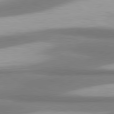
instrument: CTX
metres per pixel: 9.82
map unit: lApd
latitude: 80.6113
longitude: 176.8786
